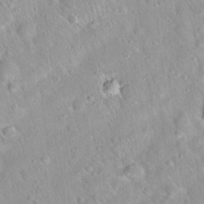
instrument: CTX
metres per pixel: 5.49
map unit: Hto
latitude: 20.5168
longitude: -52.8191
